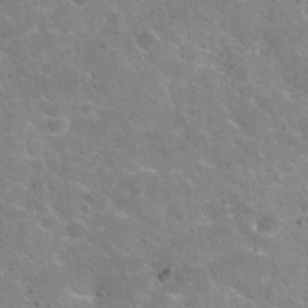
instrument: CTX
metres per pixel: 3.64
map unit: Nhu
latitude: 32.0255
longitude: -50.7624
